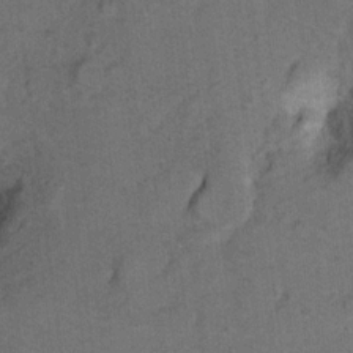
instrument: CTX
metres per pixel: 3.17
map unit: Hto
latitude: 8.0633
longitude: -36.4034
